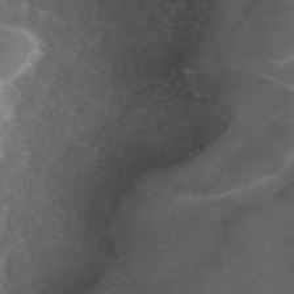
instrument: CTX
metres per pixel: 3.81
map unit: ANa
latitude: 44.3089
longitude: 24.4818
